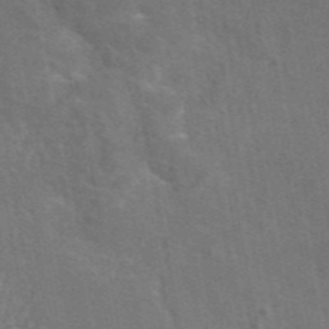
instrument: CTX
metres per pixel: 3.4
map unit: eAb
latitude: 46.7436
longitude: 116.6518
